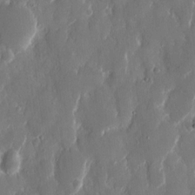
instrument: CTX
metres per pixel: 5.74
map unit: eHh
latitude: 13.2159
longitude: -72.1956
